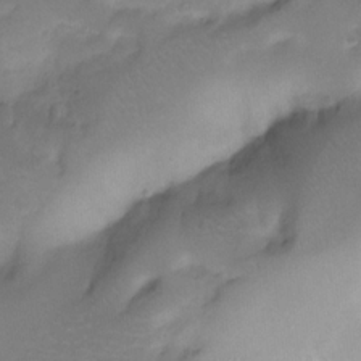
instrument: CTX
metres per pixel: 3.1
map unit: Ht
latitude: -10.1606
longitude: -39.1214
